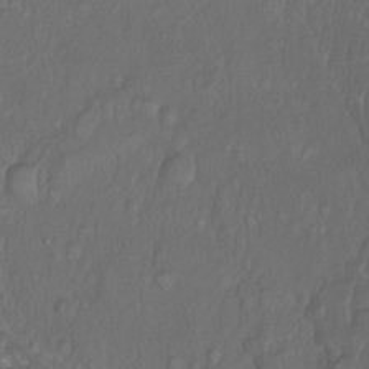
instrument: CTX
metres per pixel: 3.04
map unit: Ht
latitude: -2.4440
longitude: -29.6694
